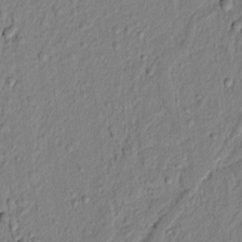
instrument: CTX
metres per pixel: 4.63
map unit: lAvf
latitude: 6.8947
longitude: 166.4440
